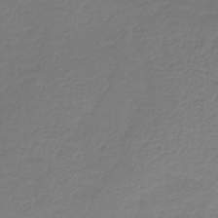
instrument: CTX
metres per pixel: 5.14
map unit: HNb
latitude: -33.5777
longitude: 53.6344
